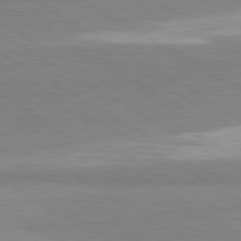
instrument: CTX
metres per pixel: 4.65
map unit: lApd
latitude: 80.7435
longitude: -178.2712
